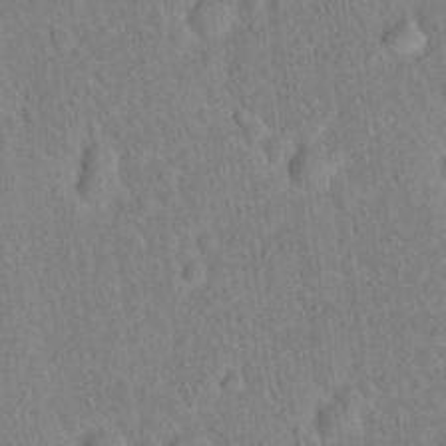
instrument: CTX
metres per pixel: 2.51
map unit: Hto
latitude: 17.9528
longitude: -52.4034
